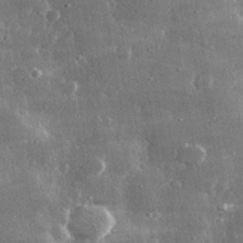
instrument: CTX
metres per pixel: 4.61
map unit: lHvf
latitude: 31.3293
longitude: -90.7624
